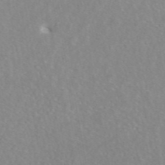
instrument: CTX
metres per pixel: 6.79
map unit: ANa
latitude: 45.4048
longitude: 28.2173
